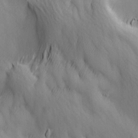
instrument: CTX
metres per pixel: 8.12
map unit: Ave
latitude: 13.2348
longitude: -105.1215
